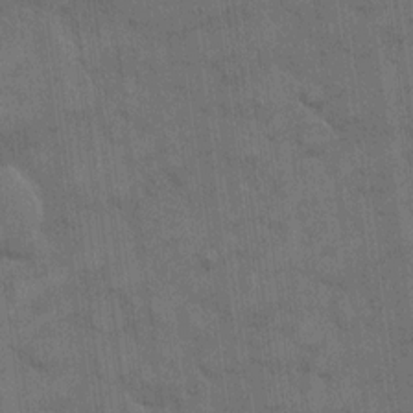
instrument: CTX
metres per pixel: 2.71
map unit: eHh
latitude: 13.2348
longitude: -65.3482
